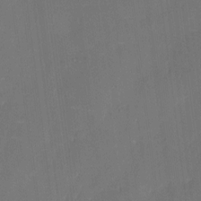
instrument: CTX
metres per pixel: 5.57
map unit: eHh
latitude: 5.8583
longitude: -68.6491
